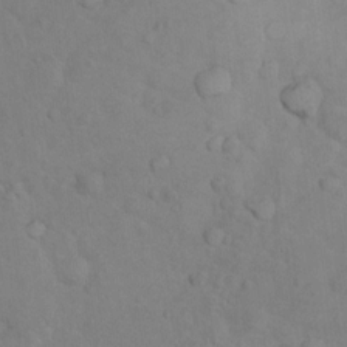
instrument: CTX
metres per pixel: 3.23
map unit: Nhu
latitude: 10.7624
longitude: -26.2334
